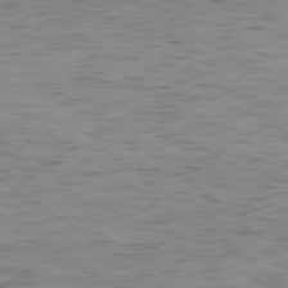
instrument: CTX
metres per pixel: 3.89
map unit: Ap
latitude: -79.6910
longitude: -72.5168
